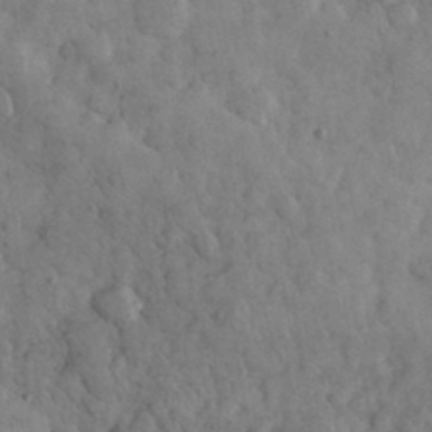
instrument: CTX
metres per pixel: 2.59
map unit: eHh
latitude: 32.4790
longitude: -69.0648
